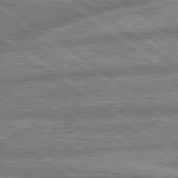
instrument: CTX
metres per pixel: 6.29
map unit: lApd
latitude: 79.7639
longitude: -168.7624
